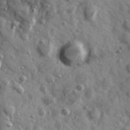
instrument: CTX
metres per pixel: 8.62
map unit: Hve
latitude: 24.9702
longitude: 147.0108
